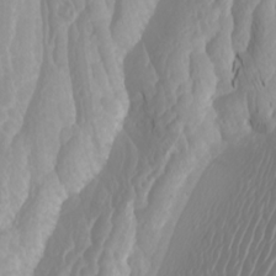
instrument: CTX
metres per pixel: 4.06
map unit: Htu
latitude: -4.6896
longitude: -72.1578
